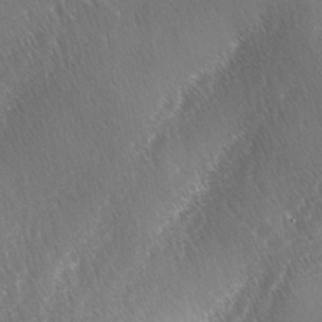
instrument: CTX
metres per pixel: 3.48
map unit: lAa
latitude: -2.9730
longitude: -128.3089
